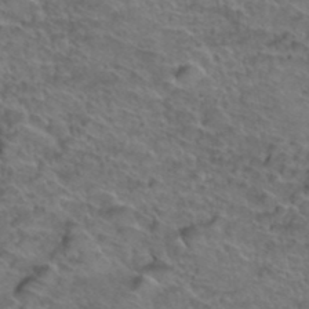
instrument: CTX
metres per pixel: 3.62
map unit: Hto
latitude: 39.0836
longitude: -43.6127
